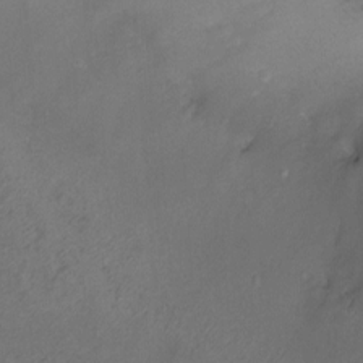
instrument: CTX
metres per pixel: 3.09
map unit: Ht
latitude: -7.4265
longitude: -34.9702
